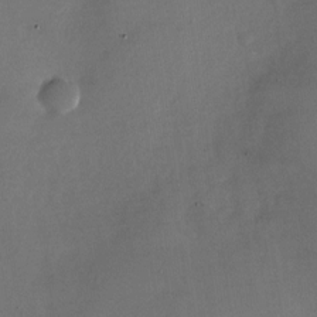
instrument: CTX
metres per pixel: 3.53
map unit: Nhu
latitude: -27.6155
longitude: -73.1215
